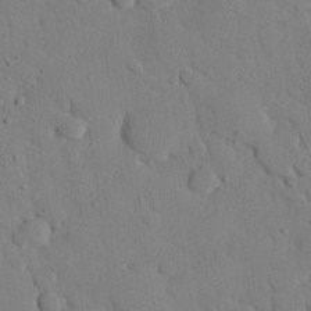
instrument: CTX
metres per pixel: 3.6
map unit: eHh
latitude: 26.4601
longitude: -79.3482
